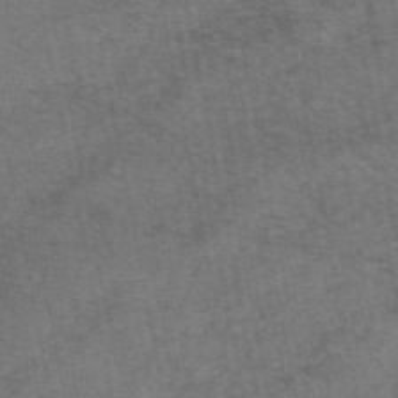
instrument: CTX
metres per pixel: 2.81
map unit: eAb
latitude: 47.3860
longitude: 103.6344
